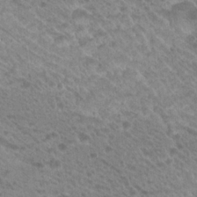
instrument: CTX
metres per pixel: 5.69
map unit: Hto
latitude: 21.6694
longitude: -37.9339
